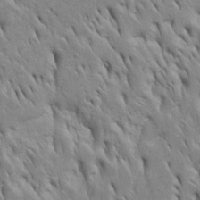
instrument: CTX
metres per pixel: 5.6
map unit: Htu
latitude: -4.5007
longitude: 151.0675
